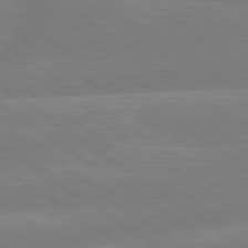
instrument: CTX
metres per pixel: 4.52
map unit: lApd
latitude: 79.1592
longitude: -149.5560
